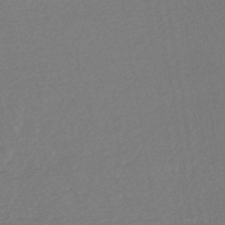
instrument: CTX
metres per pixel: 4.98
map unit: lHb
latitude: -43.4454
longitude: 79.5210
